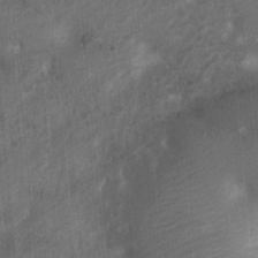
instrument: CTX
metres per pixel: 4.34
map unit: Nhu
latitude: 6.0822
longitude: -22.7813
